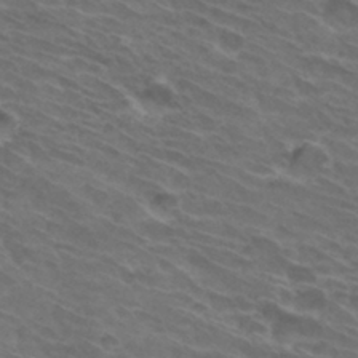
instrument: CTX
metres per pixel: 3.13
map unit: Hto
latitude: 32.5924
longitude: -44.1200
